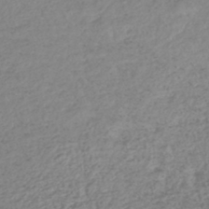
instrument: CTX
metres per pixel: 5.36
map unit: lHb
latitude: -43.6721
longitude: 72.1228
